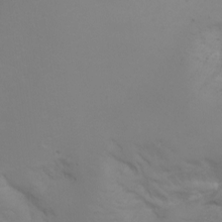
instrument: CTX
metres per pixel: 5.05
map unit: Aa
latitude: -3.5210
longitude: -72.4034
